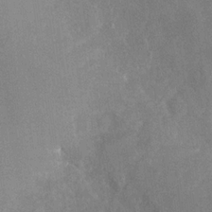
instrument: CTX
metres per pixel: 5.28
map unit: Nhu
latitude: -28.3117
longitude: -58.7624
